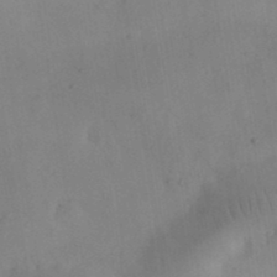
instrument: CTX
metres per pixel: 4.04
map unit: Nhu
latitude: 27.0648
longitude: -69.8017
